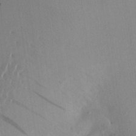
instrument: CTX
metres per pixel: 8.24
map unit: Aa
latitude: 26.9703
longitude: -146.4979
